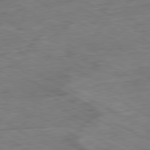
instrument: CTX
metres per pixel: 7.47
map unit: Ap
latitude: -80.7086
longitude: -83.0647
